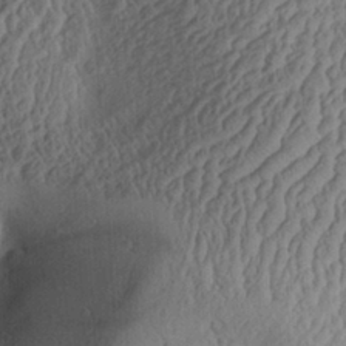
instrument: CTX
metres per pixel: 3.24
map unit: Aa
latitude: 29.6127
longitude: -133.1025
